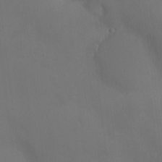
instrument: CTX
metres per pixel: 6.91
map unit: Ht
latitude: -4.1983
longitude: -60.5923
